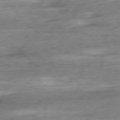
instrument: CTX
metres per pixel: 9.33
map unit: Ap
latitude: -78.1228
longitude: -71.7072
